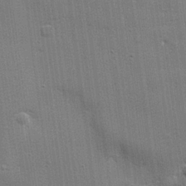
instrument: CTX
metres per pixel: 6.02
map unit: lHvf
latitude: 23.8016
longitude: 142.2928
